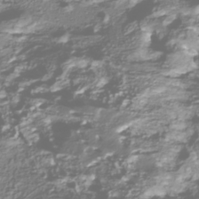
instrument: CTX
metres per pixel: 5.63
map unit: Nhu
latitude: -39.4832
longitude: -82.3278
